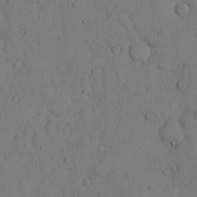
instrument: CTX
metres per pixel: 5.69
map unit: Hto
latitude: 8.7057
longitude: -57.9528
